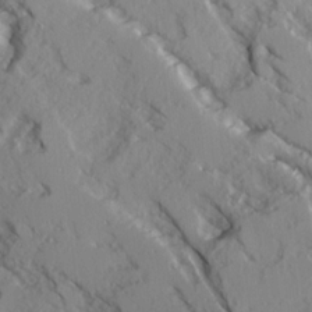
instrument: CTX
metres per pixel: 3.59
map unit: Ave
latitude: 14.4979
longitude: -130.9703
